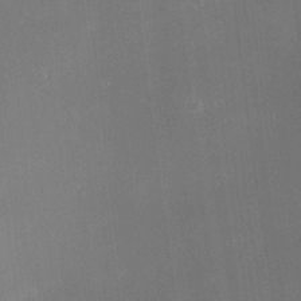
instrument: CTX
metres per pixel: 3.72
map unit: HNhu
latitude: 6.3656
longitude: 12.7085
